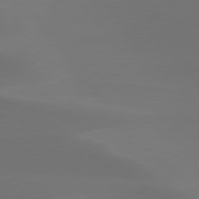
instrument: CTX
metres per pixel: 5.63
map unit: Hpe
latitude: 78.4790
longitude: -130.5168
